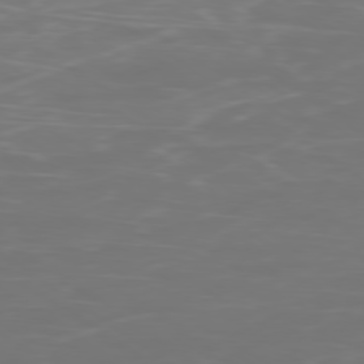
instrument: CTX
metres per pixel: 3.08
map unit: Ap
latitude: -79.0108
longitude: -92.9513
